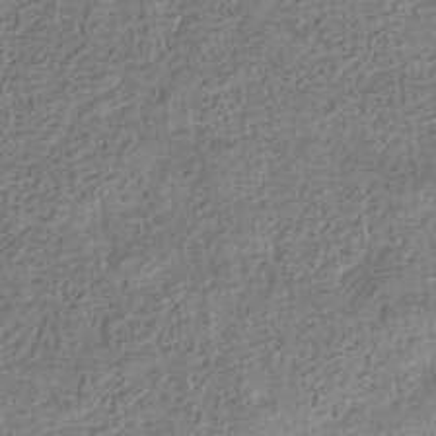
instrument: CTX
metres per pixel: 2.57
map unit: eHb
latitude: -35.5966
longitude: 79.8044
